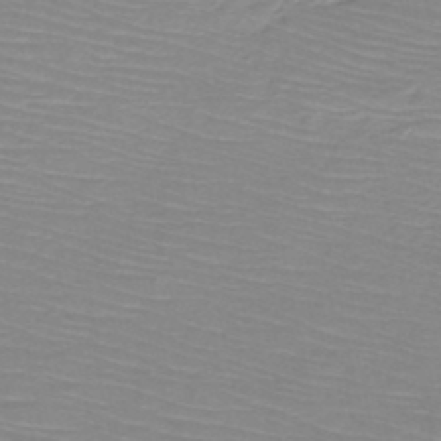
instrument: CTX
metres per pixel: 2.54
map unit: HNb
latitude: -49.8801
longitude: -51.3292
